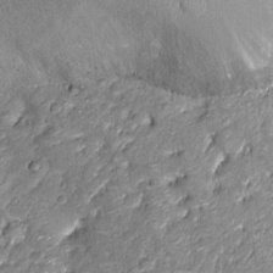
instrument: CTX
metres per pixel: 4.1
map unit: Nhu
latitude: -12.8030
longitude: -22.9892
